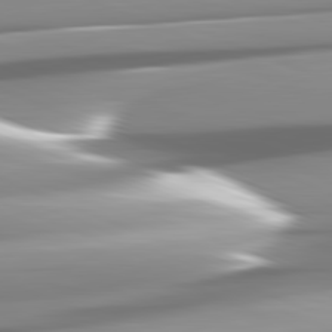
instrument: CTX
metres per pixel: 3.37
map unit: lApd
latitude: 82.1388
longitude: -147.0459
